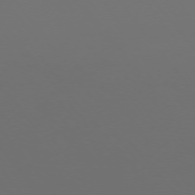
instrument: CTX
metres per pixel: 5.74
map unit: Ap
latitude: -75.1809
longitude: -76.7813
